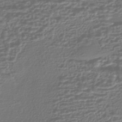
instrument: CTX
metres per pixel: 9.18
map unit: HNhu
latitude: -43.9367
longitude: 98.0094
